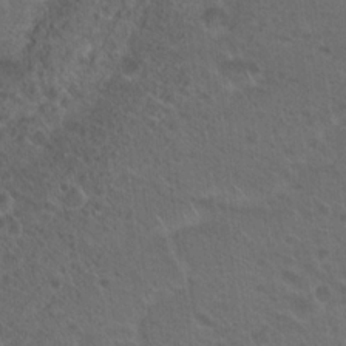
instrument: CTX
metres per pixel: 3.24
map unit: Hto
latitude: 19.3481
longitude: -40.3089
